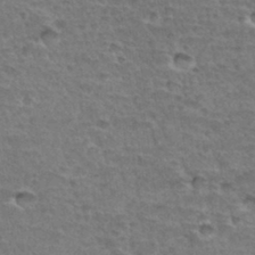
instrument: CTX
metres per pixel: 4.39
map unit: Hto
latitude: 34.8947
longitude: -45.3104
